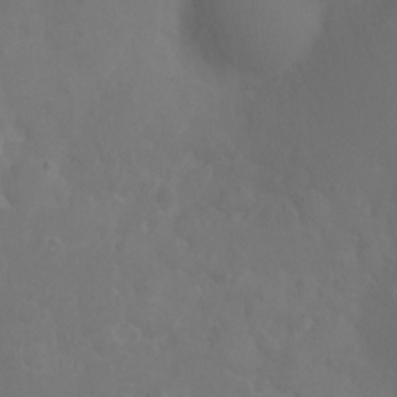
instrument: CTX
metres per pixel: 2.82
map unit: eHh
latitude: 0.8380
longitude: -56.2333
